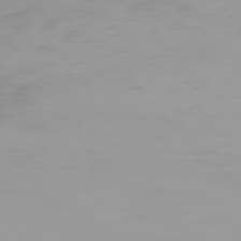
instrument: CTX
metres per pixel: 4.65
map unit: Hpe
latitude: 77.2915
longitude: -136.1200
